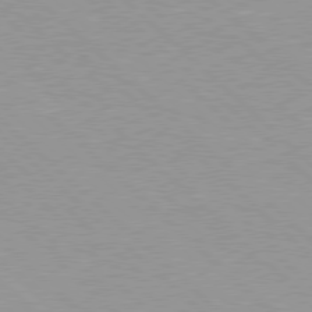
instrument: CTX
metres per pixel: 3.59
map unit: Hpe
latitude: 77.7638
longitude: -153.5371
